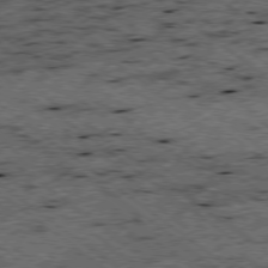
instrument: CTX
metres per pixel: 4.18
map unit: Ap
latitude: -78.7463
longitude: -50.4790
